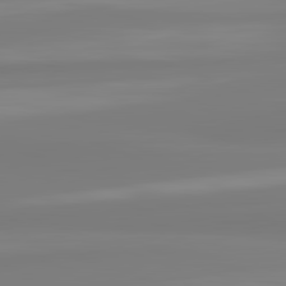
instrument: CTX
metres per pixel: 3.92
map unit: lApd
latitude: 82.5734
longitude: 174.7652
